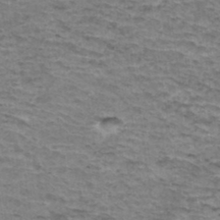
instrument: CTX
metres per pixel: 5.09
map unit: Hto
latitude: 36.3467
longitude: -43.2726
